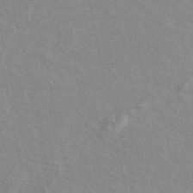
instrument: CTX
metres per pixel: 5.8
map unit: ANa
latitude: 49.9150
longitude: -73.2159
